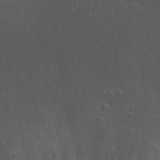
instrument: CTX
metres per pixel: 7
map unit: Nhu
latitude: 22.2900
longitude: -72.2901
